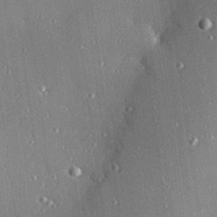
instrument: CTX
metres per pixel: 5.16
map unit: Hve
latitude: 26.6680
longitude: -90.3089
